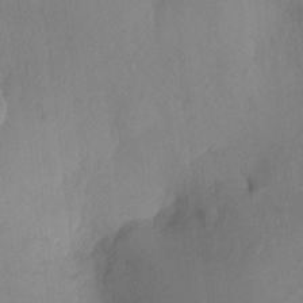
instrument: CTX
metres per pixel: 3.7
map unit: HNhu
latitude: 6.3089
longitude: -3.3859
